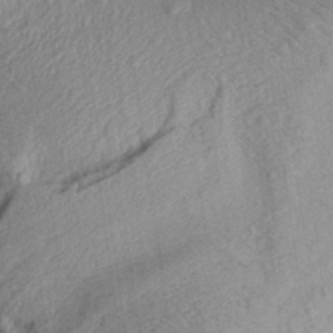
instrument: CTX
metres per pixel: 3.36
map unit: Aa
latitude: 29.9906
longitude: -137.1403
